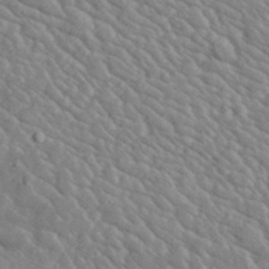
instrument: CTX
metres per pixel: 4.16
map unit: lHvf
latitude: 37.1592
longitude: -89.7261
